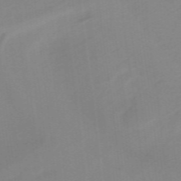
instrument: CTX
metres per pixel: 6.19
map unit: lHb
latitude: -48.3307
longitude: 83.7666
